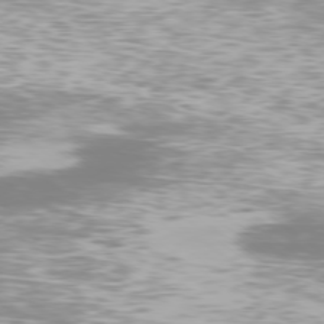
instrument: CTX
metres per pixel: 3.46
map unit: Ap
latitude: -78.4818
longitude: -93.4048
